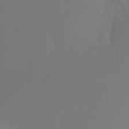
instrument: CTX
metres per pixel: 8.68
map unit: Ht
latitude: -9.3321
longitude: -45.7072
